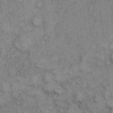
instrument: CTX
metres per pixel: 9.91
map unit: eHh
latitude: 7.0080
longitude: -64.4790
